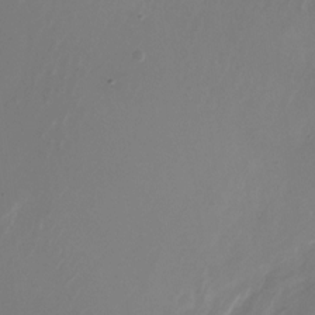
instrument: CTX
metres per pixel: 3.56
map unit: Nhu
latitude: -27.4643
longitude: -72.1011
